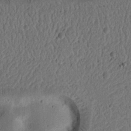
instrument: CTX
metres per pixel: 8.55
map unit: Nhu
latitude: 14.9136
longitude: -74.6491
